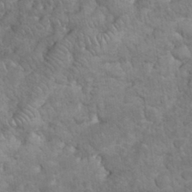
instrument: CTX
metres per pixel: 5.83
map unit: eHh
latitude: 33.6694
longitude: -66.0822
